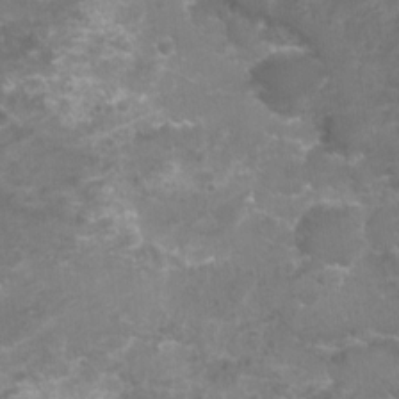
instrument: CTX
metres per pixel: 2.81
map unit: Nhu
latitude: 4.3089
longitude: -17.3482
